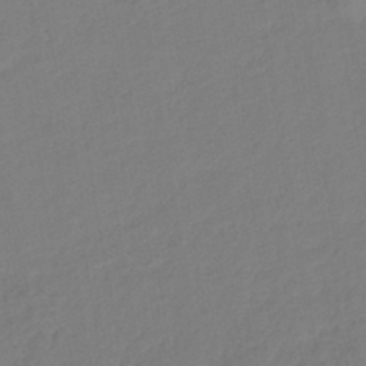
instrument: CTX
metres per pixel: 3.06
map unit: lHb
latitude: -42.1605
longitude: 74.7464
